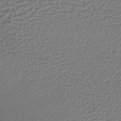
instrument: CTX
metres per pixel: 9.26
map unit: lHb
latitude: -35.8989
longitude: 59.5210
